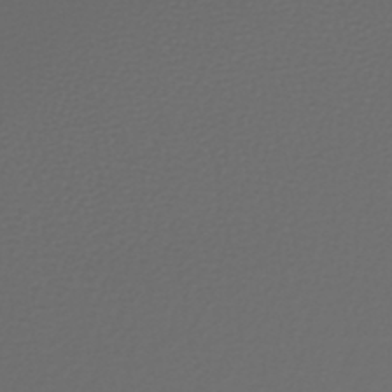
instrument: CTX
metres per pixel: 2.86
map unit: lHb
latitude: -43.1053
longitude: 71.5588
